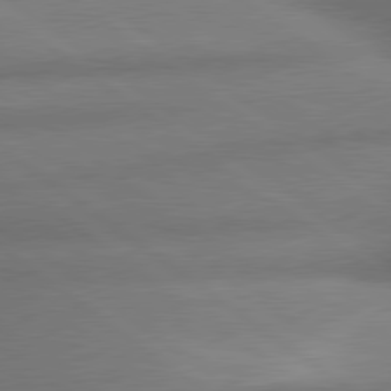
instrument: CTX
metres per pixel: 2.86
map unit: lApd
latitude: 79.9717
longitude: -167.4426
